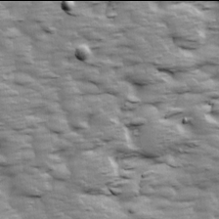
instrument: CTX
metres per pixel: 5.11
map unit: Ave
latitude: 13.9906
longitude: -104.4034
